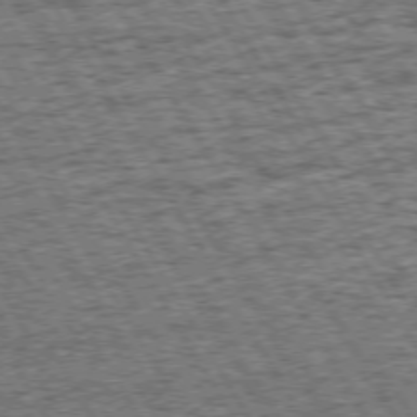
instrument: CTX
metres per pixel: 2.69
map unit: Hpe
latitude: 72.2523
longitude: -127.7450
